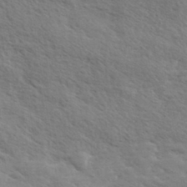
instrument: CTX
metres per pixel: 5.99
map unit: eHh
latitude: 35.8772
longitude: -139.9339
